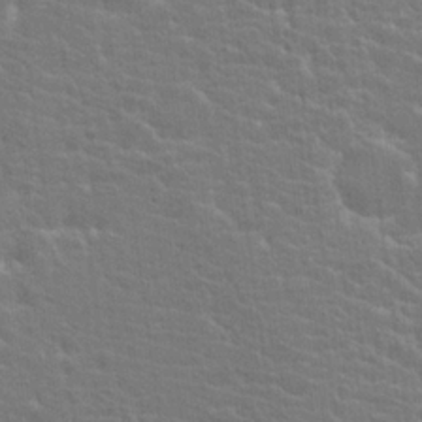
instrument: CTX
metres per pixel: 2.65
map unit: Hto
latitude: 20.2712
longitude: -40.0633
